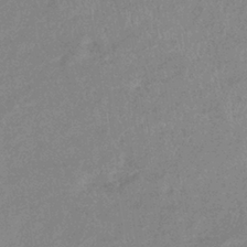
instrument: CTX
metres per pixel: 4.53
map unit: eHb
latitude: -37.2942
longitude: 77.0675
